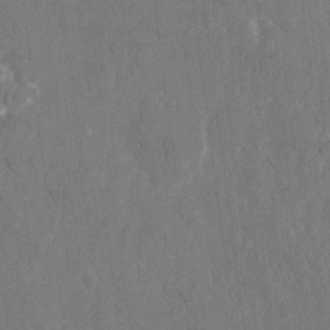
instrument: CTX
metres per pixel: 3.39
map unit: eHh
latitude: 15.2159
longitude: -72.8191
